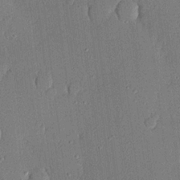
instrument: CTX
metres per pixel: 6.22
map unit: lHvf
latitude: 20.1767
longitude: 144.7085
